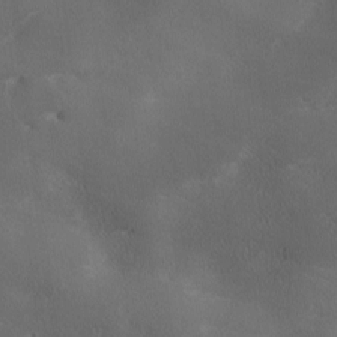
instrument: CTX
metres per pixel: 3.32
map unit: Ave
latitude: 0.5168
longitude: -114.2522
